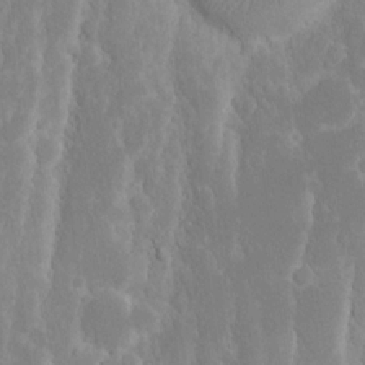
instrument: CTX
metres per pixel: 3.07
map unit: eHh
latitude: 16.1578
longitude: -71.9339
